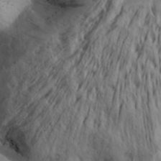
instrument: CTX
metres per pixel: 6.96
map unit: Aa
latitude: 32.0444
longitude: -138.3656
